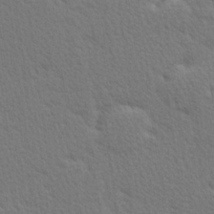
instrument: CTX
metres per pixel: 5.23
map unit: Hve
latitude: 26.9892
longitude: -93.9528
